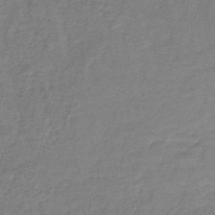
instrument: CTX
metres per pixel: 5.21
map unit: lHb
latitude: -38.1795
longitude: 62.0283
